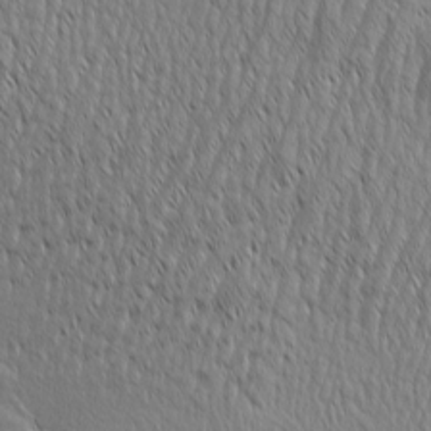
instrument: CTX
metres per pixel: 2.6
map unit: Aa
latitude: 6.8947
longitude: -129.8772
